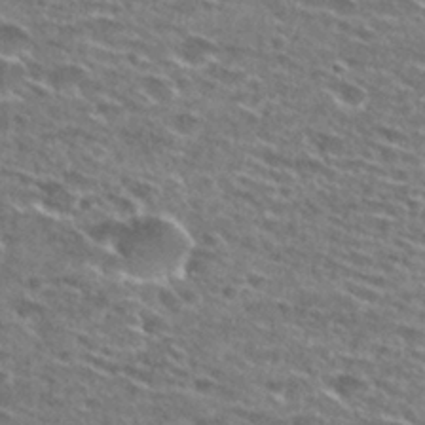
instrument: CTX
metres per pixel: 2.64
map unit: Hto
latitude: 28.4790
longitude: -46.8191
